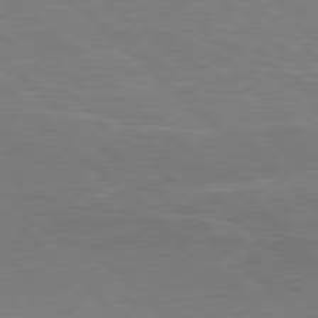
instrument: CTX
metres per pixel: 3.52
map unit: Hpe
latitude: 78.3845
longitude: -149.8017
